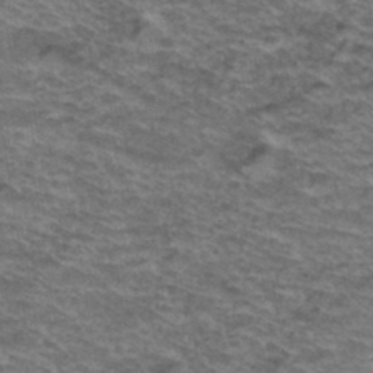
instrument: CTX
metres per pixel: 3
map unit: Hto
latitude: 37.9717
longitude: -43.7639
